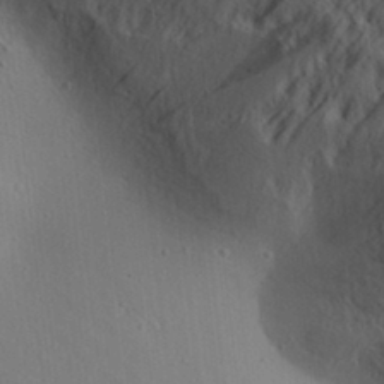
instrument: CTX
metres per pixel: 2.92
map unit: Aa
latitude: 30.3279
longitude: -140.4412
